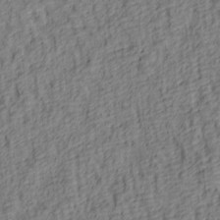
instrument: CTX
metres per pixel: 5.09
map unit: lAa
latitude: 5.0080
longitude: -114.4978
